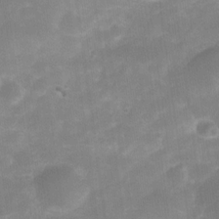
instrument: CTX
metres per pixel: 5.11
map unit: Nve
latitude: -27.3131
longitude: -148.9703
